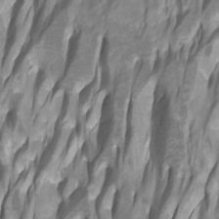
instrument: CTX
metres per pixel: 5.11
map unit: Htu
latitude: -7.3320
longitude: -49.2915
